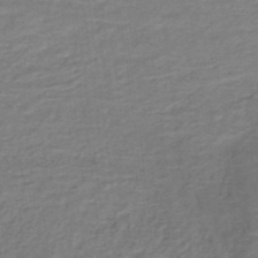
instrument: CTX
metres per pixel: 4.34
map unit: lHb
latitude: -35.5966
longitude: 60.3117
